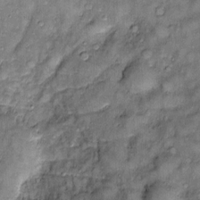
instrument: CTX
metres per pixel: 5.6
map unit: Htu
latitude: -6.4818
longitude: 158.8786
